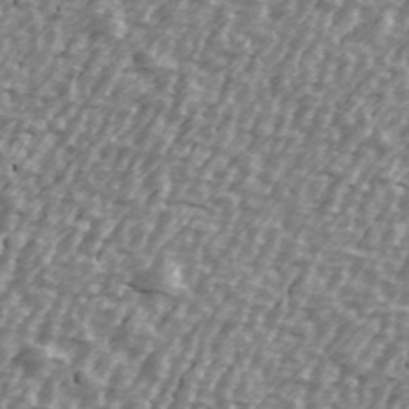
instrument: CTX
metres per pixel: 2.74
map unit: Ave
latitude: 40.4789
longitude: -112.4979
